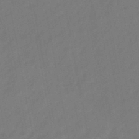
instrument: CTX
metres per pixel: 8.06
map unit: eHb
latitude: -47.2565
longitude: 80.8030
